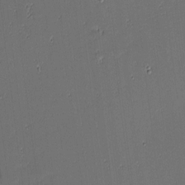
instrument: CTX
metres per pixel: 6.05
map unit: eHh
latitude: -3.9556
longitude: -82.8757
